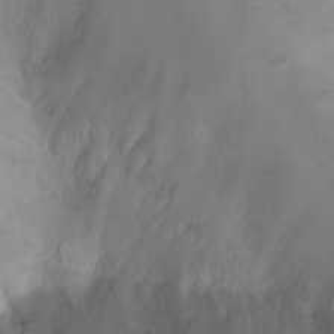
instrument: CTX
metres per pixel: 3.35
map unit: Ht
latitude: -2.7085
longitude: -18.8380
